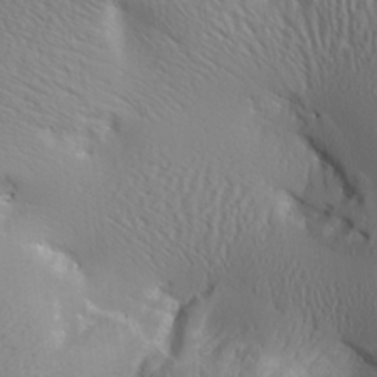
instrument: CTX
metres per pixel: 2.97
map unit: Aa
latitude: 26.8002
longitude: -133.8583
